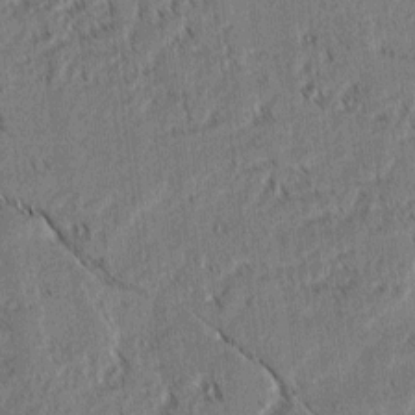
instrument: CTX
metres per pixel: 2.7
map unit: lAvf
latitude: 2.5545
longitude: -105.8017
